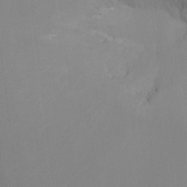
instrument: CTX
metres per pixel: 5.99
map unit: Ht
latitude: -16.4440
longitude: -47.5560
